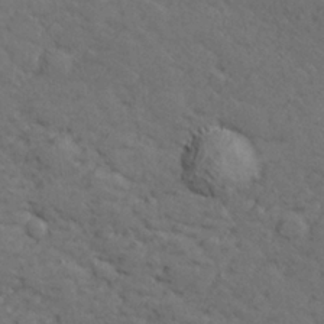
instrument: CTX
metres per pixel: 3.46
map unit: lHvf
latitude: 26.6302
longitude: 142.9919
